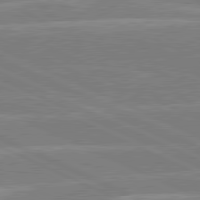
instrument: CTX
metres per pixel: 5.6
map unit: lApd
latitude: 80.9892
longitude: -126.1956
